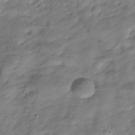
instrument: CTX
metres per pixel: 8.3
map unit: Hve
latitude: -30.1417
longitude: 94.4629
